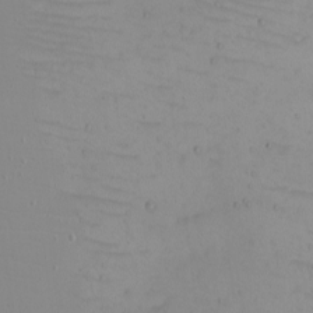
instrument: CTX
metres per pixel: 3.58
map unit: eHh
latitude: -5.3131
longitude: -81.5182
